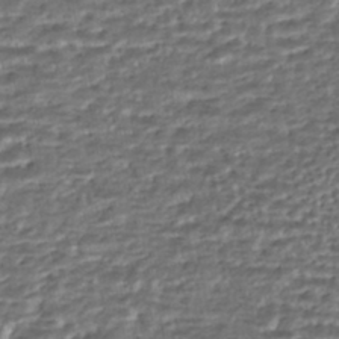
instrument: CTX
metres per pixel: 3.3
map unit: HNhu
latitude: -46.1039
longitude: 105.4643
